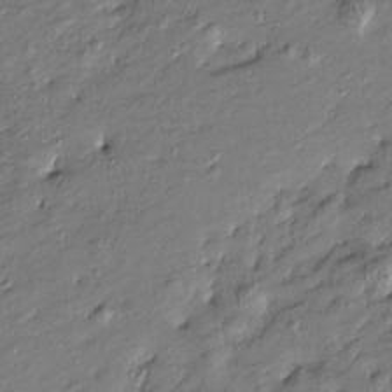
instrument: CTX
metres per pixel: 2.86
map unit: Htu
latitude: -7.9178
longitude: 177.1809
